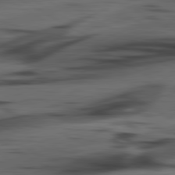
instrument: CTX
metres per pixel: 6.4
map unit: lApd
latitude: 80.6868
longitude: -84.4034
